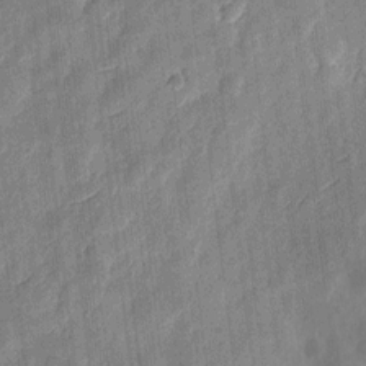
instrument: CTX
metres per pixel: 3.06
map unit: eHh
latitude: 7.7450
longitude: -73.0270
